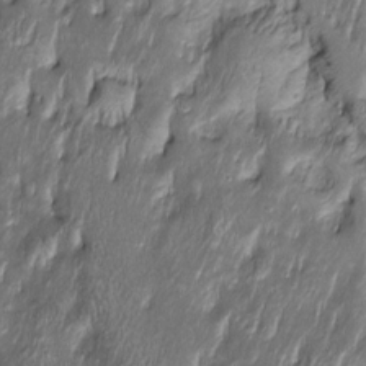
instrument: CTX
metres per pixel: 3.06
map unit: Htu
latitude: -6.9730
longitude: 157.7100
